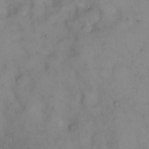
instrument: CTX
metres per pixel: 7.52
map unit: Nhu
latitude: 23.8583
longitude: -62.9703
